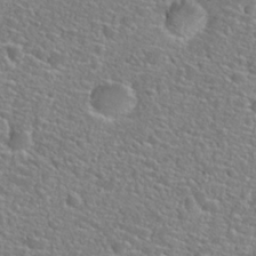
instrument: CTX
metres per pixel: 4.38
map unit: Hto
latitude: 24.8757
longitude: -49.4615
